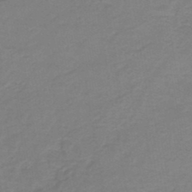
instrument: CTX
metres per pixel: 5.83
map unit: HNb
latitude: -46.8030
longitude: -38.9136
